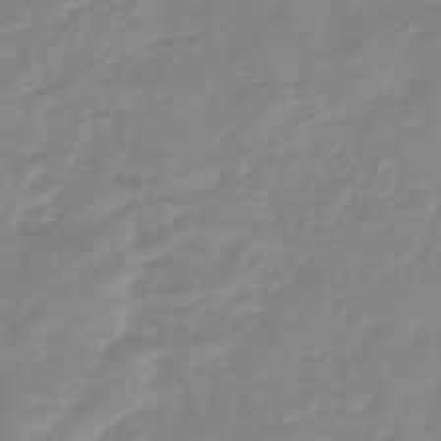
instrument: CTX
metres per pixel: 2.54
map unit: eHb
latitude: -45.4832
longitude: 82.4818
